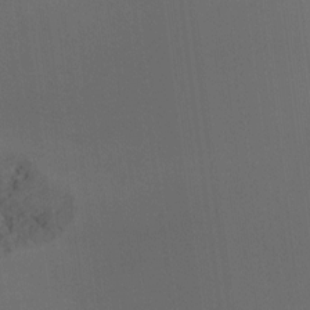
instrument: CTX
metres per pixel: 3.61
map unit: Ht
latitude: -16.6519
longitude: -49.0836
